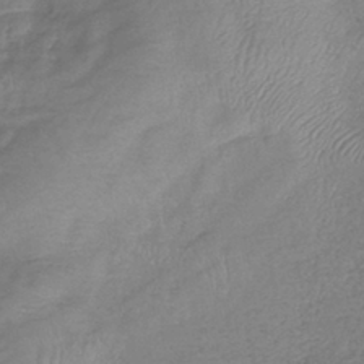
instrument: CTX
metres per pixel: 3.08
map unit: lHb
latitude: -41.0108
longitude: 78.7463
